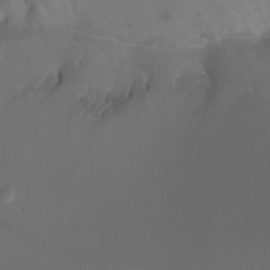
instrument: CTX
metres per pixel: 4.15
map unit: Ht
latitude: -12.4440
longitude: -44.4412
